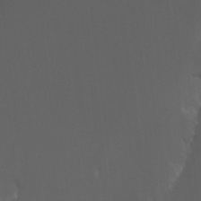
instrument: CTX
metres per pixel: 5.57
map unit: Nhu
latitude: -15.4833
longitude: -57.7449
